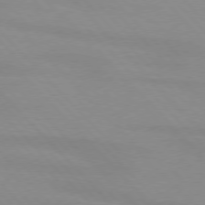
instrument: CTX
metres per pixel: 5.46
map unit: lApd
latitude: 76.2522
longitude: -85.1592
